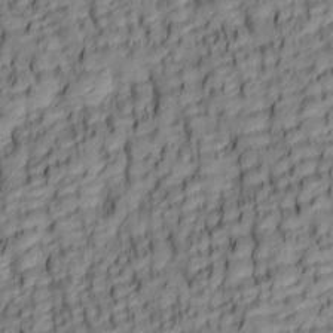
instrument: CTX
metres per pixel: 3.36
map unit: lAa
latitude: 5.9339
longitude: -116.2334
